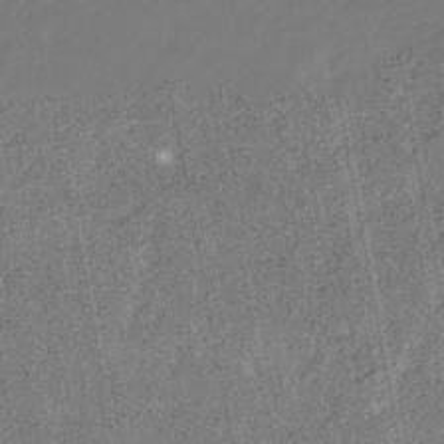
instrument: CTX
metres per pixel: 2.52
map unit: eHb
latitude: -30.1417
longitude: 67.4265
